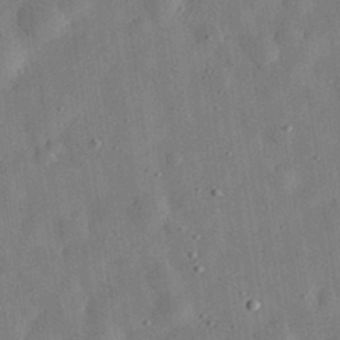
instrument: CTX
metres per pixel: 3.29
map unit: eHh
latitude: 31.7072
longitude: -76.5923
